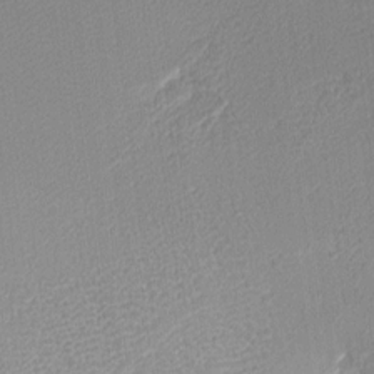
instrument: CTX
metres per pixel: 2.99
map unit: Nhu
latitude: 1.7449
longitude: -76.5356
